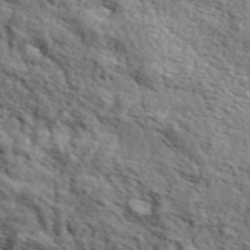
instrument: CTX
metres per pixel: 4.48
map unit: lHvf
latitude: 37.7261
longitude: -87.1592
